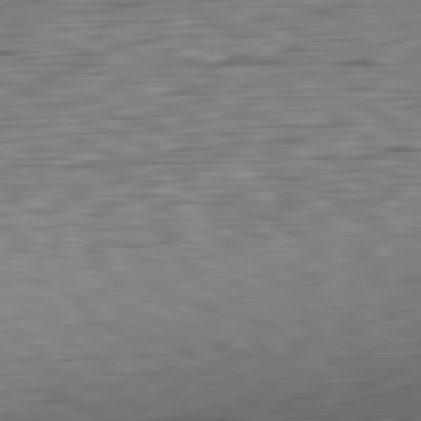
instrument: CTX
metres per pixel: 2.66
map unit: Ap
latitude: -81.6344
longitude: -68.3090
